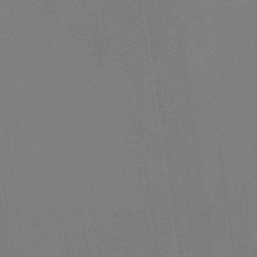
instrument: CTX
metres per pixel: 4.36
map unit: eHb
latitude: -30.6329
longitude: 69.8611
